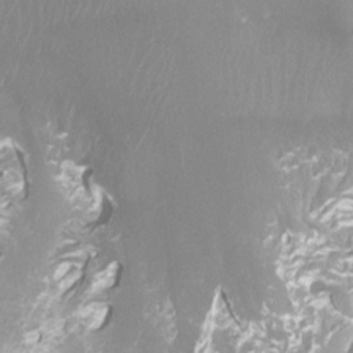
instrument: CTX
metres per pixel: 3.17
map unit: Ht
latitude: -15.2754
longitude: -44.2144
